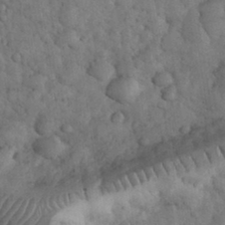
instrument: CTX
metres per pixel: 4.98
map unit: eHh
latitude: 33.3860
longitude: -67.8583
